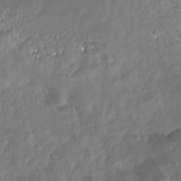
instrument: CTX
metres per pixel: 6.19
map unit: Nhu
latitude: -13.3510
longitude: -66.5545
